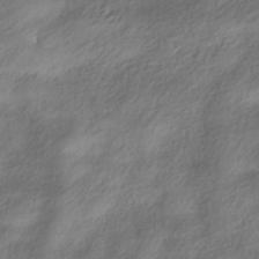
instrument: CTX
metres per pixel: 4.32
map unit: HNhu
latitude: -40.9919
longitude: 101.9745
